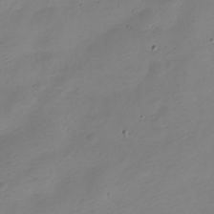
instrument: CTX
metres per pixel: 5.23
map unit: Nve
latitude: -22.3495
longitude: 105.8989
